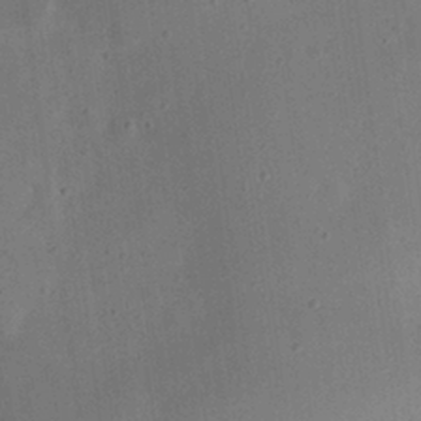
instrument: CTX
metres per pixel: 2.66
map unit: eHh
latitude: 24.1766
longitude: -70.2522
